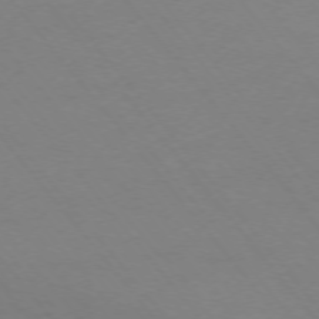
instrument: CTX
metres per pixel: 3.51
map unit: Ap
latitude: -75.5966
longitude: -64.3467
